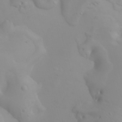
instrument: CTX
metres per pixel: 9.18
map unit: Nhu
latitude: -4.5762
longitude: -85.3671
